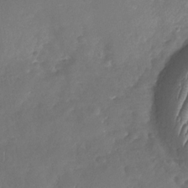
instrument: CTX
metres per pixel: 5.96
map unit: Nhu
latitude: -29.7667
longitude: -60.7246
